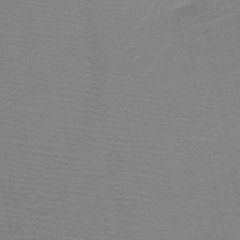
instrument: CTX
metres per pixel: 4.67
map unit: HNb
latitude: -49.0298
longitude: -43.4427
